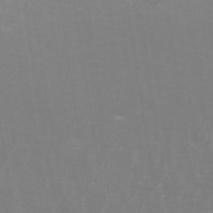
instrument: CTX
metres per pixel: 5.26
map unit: ANa
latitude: 45.2159
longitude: 29.1620
